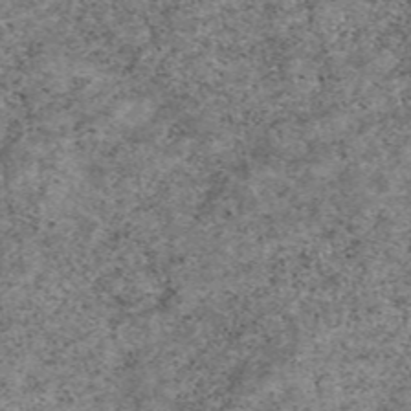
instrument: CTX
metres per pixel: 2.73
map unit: eAb
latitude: 47.7072
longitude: 119.4454
